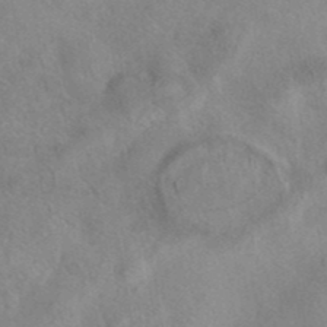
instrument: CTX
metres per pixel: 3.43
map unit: eAb
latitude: 40.3845
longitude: 108.6518
